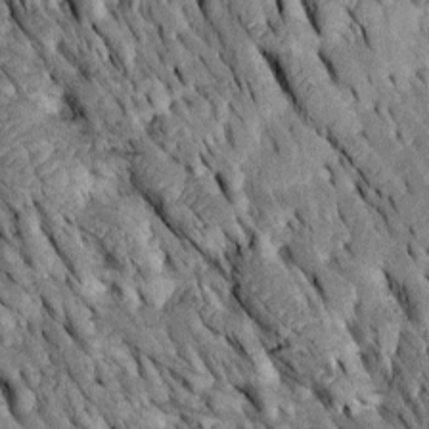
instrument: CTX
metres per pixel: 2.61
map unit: Htu
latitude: -2.6518
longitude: 150.7085
